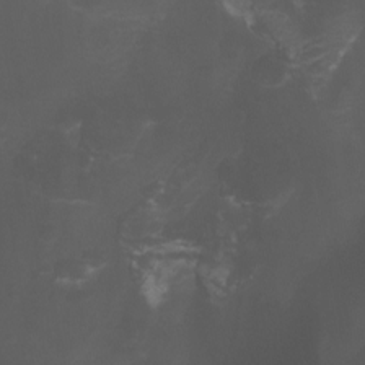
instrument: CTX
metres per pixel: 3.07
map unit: Aa
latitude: -7.7666
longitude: -77.7638
